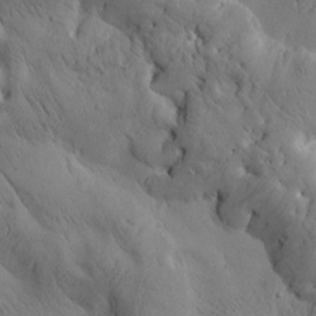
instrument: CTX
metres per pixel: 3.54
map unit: Htu
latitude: 2.6868
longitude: 178.3117
